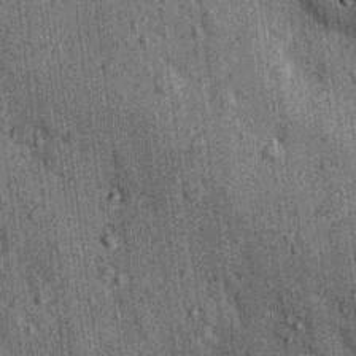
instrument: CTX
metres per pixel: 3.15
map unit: Nhu
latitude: 15.9151
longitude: -32.3845
